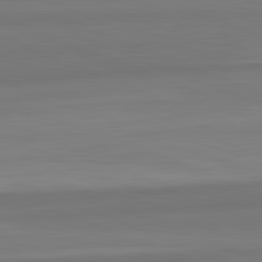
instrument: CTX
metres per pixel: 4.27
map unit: lApd
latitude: 82.4412
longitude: 177.7667
